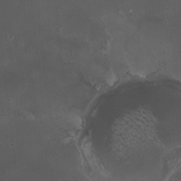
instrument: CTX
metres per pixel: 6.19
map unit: HNhu
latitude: 6.3089
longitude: 9.9556
